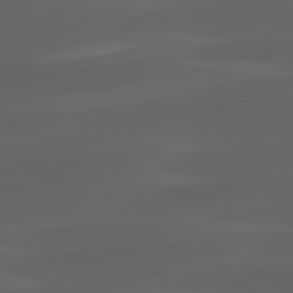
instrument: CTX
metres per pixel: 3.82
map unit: lApd
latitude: 80.2522
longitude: -92.4601
